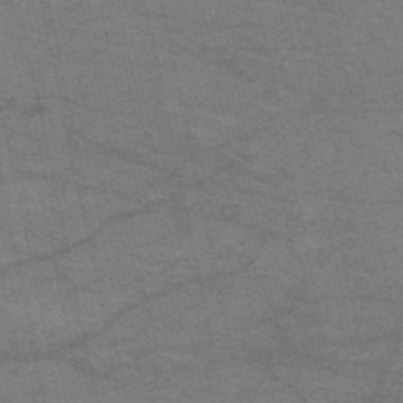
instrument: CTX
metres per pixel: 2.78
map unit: HNb
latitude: -53.3509
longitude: -46.3090
